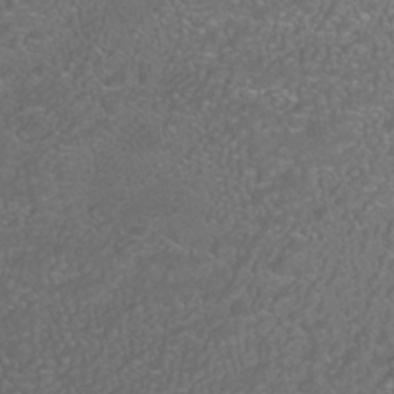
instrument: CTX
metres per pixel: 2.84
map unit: HNhu
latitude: -41.0486
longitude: 101.8044
